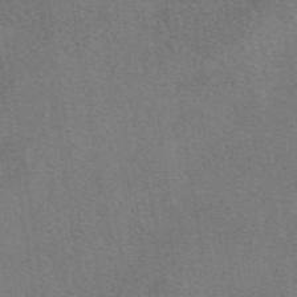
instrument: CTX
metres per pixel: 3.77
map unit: eAb
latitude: 48.5168
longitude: 115.2754
